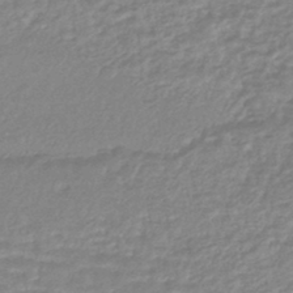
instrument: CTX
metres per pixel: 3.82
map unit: HNhu
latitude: -45.9745
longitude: 98.5007
